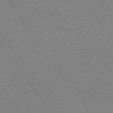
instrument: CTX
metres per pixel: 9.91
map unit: Hpe
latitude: 74.0822
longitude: -141.0836
